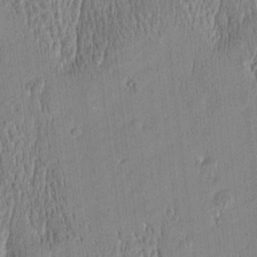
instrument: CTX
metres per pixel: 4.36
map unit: Htu
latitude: -5.2376
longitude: 175.1809
